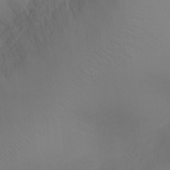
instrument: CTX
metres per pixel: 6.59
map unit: Ht
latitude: -5.5021
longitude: -25.6504
